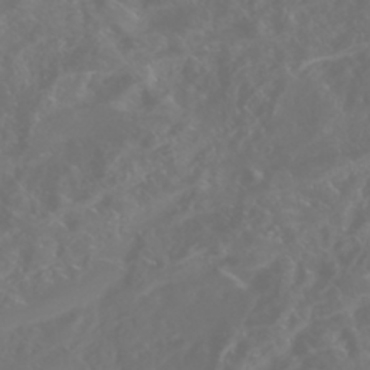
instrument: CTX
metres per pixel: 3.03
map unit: Nhe
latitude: -46.4062
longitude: 153.2942
